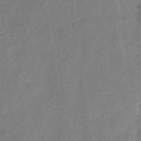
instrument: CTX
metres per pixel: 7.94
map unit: Nhu
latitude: -29.6911
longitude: -62.6680
